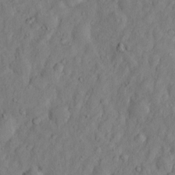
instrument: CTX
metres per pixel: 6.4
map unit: Htu
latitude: -3.8611
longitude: 158.4062
